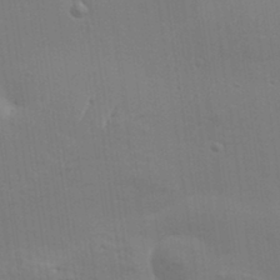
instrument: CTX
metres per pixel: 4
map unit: Aa
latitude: 33.3104
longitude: -133.8017
